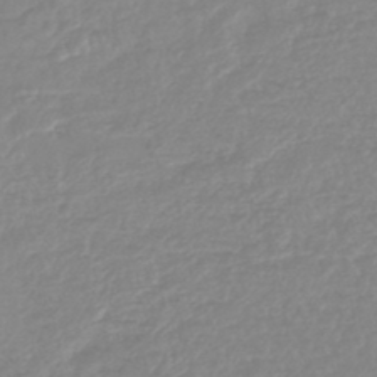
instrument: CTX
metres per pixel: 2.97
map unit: lHb
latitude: -44.1984
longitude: 78.1228
